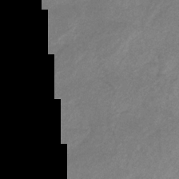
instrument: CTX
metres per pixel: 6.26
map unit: HNb
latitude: -32.2551
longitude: 61.5966
